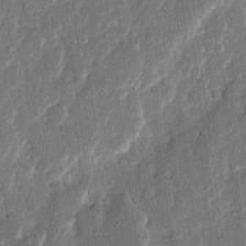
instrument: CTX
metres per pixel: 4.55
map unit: eHh
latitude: 11.7639
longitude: -70.7246
